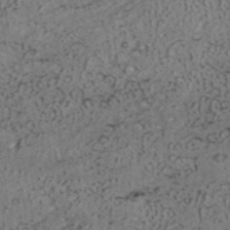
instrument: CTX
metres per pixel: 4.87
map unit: ANa
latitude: 39.4993
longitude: 24.4440
